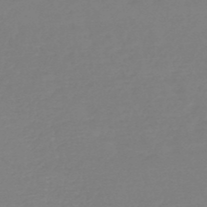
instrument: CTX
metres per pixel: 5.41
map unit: HNb
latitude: -49.6533
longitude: -43.9339
